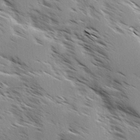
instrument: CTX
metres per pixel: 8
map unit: Ave
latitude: 0.1200
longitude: -111.0837
